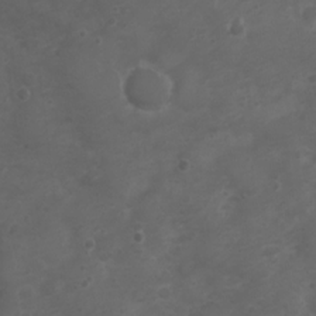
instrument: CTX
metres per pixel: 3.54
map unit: Nhu
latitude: 3.2348
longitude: -14.9703
